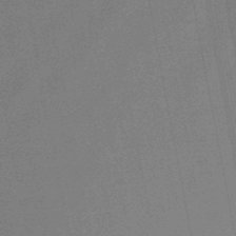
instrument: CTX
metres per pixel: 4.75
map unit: lHb
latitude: -48.0472
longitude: 68.4251
